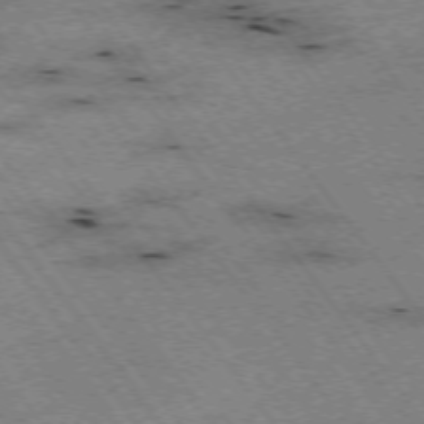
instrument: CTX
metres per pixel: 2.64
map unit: Hpe
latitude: -74.5196
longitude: 2.5195
